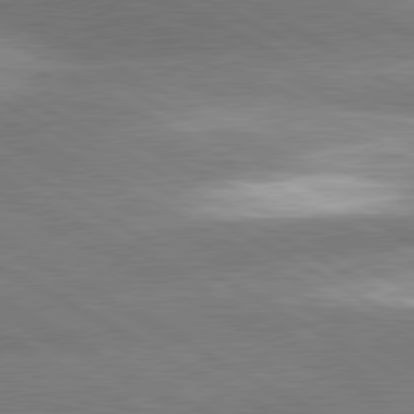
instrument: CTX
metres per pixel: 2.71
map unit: lApd
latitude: 80.6679
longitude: -162.9136
